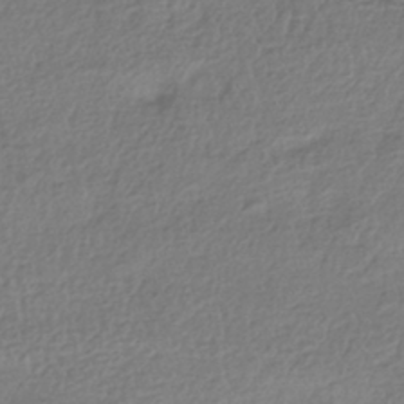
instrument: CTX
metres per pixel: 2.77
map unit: HNhu
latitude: -42.1605
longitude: 97.7856
